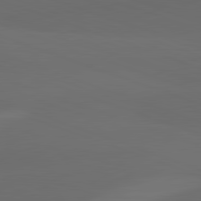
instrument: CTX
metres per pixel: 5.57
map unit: lApd
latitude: 82.0633
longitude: 134.1228
